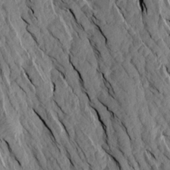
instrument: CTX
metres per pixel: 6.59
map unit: Aa
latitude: 17.2348
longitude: -145.8772
